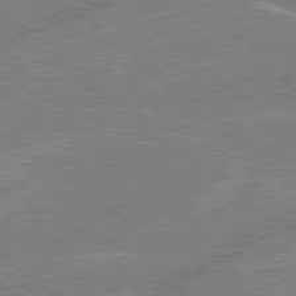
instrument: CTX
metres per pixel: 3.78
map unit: lApd
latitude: 79.3482
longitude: -144.4979
